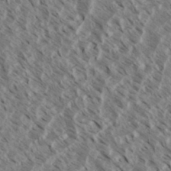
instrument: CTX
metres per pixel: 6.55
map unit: eHh
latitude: 34.6301
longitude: -139.8772
